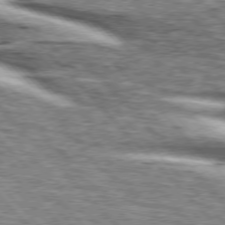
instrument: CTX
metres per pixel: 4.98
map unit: lApd
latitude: 76.2900
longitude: -83.3481
